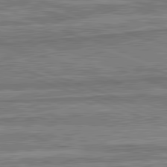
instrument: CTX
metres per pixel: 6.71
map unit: lApd
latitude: 82.0444
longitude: 167.3132
